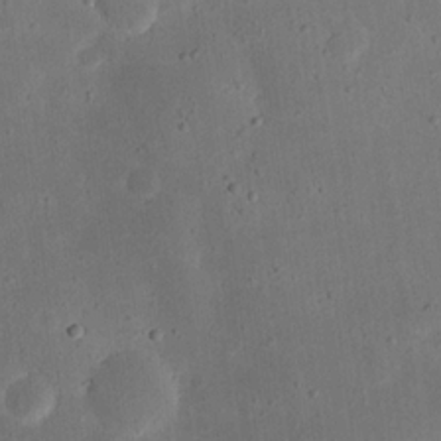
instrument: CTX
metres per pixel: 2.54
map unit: eHh
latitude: 20.3090
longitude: -70.2711
